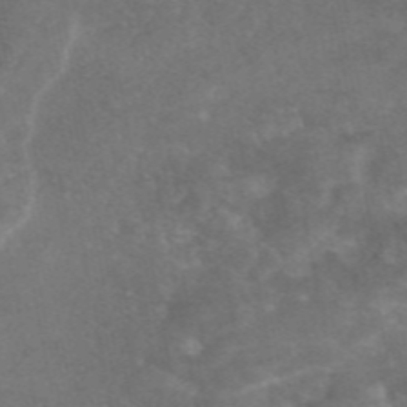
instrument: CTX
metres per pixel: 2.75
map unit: eAb
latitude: 46.2901
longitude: 115.5966
